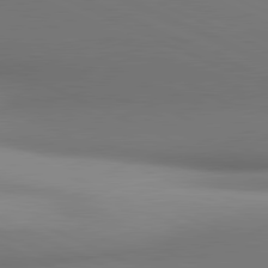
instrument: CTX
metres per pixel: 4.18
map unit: lApd
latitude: 81.2915
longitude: 143.4076
